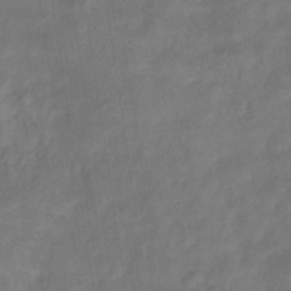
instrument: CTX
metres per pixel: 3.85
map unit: eHb
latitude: -33.6155
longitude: 76.6141
